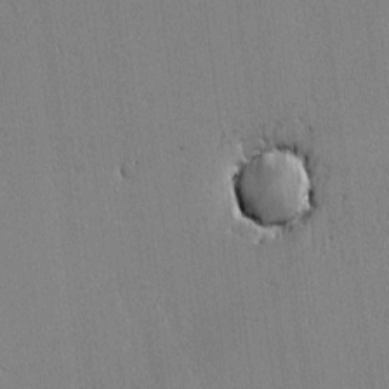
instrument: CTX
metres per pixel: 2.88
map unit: lAvf
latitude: -1.4266
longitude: -108.8002
